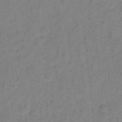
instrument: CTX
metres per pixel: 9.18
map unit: Hto
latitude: 7.4804
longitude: -37.8961
